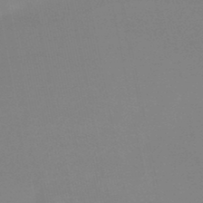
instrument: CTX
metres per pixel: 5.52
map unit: lHb
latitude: -48.1795
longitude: 69.5399
